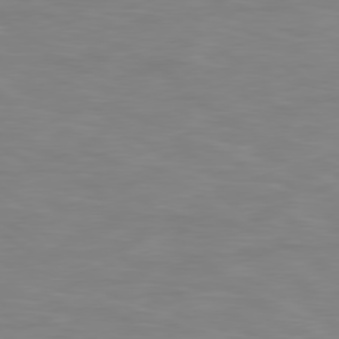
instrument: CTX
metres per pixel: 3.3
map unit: Hpe
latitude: 78.7058
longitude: 175.1431
